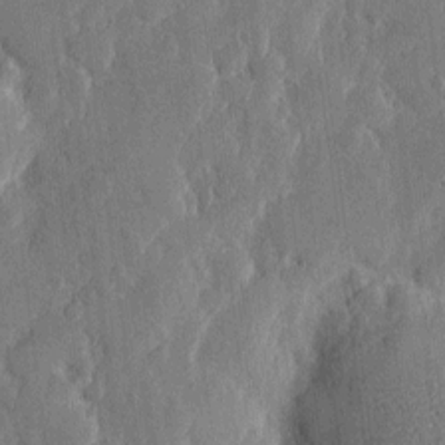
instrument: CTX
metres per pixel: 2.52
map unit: eHh
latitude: 4.0255
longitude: -71.5560
